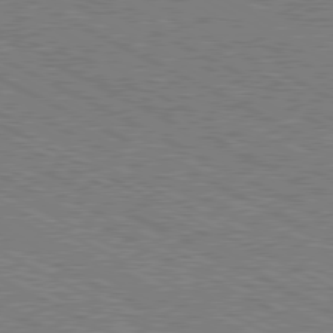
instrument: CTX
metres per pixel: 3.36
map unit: Hpe
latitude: -81.5399
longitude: 20.4440
